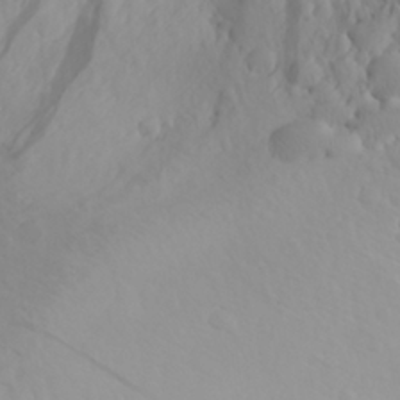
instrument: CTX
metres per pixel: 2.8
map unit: Aa
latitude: 26.6680
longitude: -144.6301
